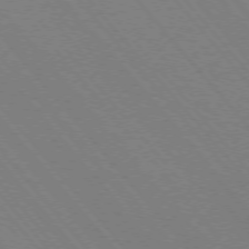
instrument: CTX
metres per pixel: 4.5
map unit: Hpe
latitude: -76.3306
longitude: -13.5182
